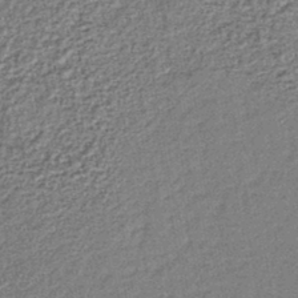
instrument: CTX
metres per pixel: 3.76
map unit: lHb
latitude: -43.1053
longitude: 79.2565
